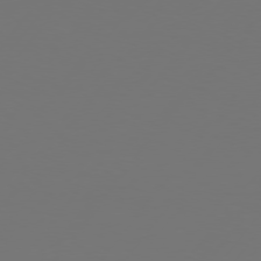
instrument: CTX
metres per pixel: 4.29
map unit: Hpe
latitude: 75.7261
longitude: -129.8394
